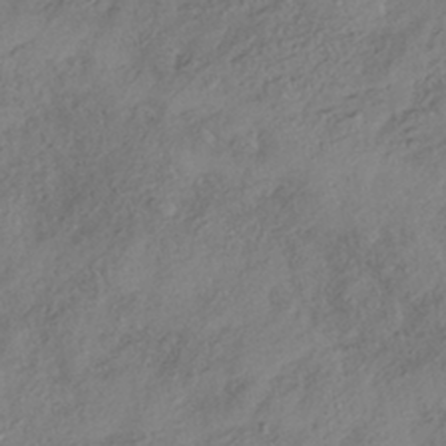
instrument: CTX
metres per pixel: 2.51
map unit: HNhu
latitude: -40.9164
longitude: 107.2376
